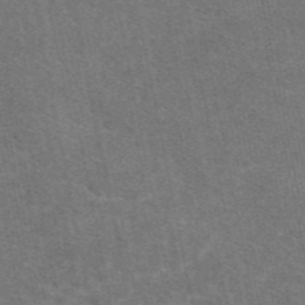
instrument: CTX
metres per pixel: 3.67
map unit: eAb
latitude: 47.9150
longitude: 114.8408
